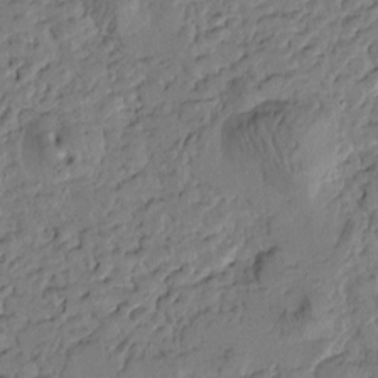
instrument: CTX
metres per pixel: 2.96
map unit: Htu
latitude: -0.8975
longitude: -176.8758
